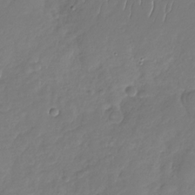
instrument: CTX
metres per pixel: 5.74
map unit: Nhu
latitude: -29.4643
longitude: -61.4804
